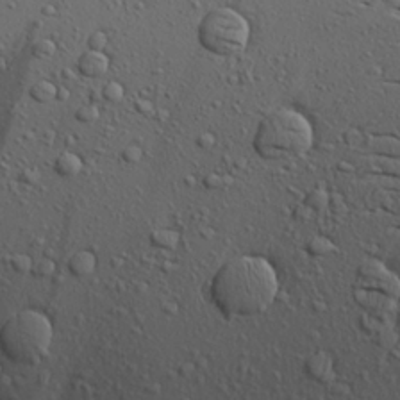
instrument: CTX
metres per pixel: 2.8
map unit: Aa
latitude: 23.0080
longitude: -143.7261
